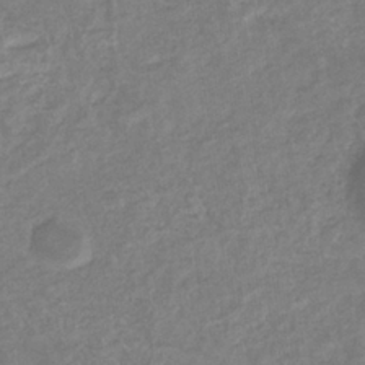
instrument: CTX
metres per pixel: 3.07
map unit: eHb
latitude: -35.2565
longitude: 76.9353
